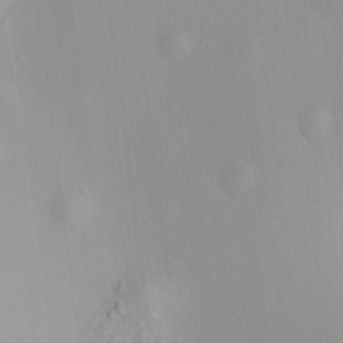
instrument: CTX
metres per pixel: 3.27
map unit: HNhu
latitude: 11.5560
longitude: 11.0109
